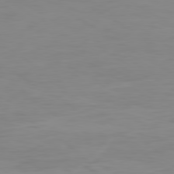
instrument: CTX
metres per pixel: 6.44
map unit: Ap
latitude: -79.5777
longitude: -77.8961
